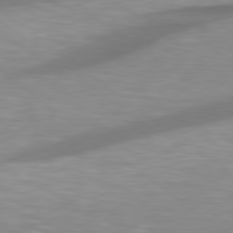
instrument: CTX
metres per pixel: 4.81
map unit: Hpe
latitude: 79.0837
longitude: -129.2348
